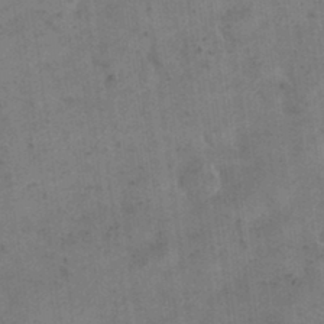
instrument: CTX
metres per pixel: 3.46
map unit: eHh
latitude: 24.0822
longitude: -65.1781
